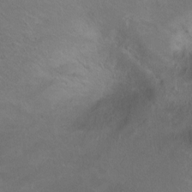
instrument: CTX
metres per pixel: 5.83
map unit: Ht
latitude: 0.3467
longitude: -37.7450
